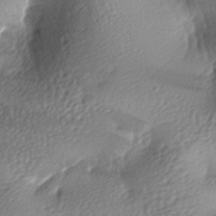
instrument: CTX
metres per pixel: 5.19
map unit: lAa
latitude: -8.9353
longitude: -127.3293
